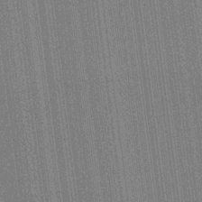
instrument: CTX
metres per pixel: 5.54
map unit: HNhu
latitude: 14.3846
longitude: 13.2565
